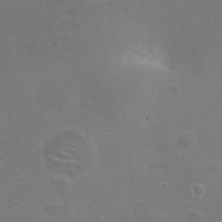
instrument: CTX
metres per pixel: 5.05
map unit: Ht
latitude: -14.6141
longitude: -40.6301
